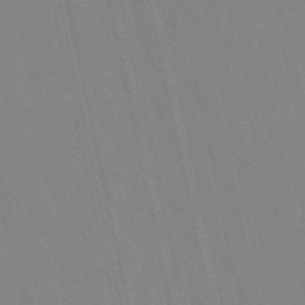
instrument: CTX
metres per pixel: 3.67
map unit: eHb
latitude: -50.0661
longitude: 76.7841
